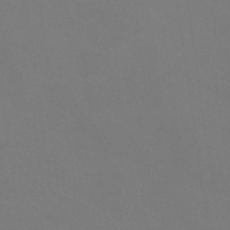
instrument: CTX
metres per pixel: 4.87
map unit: eHb
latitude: -38.6519
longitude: 75.4077
